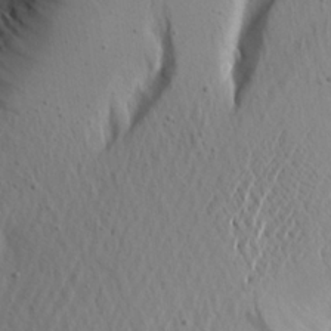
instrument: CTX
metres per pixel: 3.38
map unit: Aa
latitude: 21.1026
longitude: -143.8017
